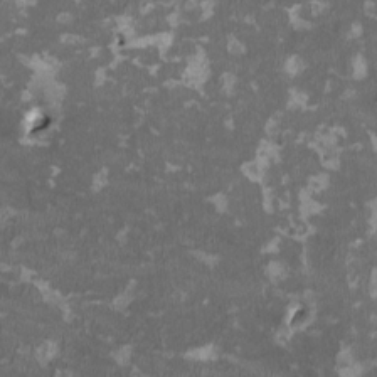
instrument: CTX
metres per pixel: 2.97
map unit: HNhu
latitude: 2.0444
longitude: -3.6883
